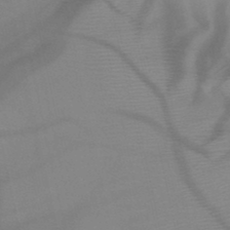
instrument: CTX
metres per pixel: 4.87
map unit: HNb
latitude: -47.0675
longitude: -41.1781
